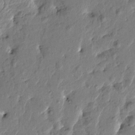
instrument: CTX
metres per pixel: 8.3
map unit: Htu
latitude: -1.8045
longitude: -179.4994
